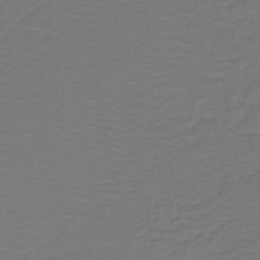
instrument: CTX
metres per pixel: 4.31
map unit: lHb
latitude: -43.4832
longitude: 52.9730
